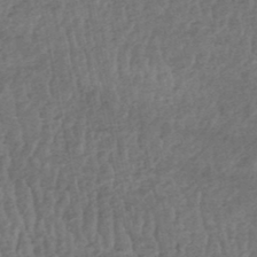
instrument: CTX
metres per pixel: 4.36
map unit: HNhu
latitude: -48.9542
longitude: 101.6343
